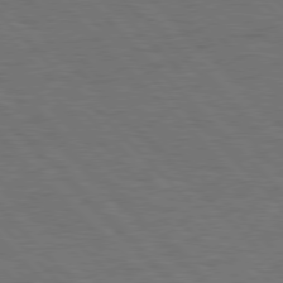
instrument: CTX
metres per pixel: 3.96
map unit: Hpe
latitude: 76.8947
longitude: -154.6490
